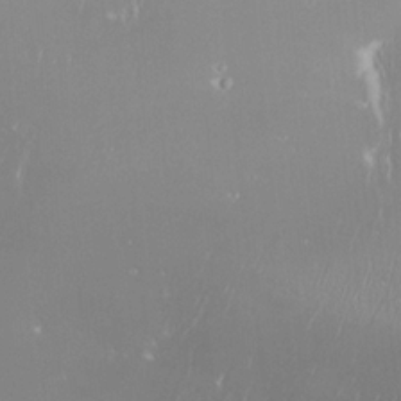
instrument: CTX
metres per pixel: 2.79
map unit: Nhu
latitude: -5.3320
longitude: -87.8394
